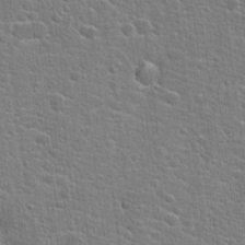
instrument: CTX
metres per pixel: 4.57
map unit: Hto
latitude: 22.4601
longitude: -44.2522
